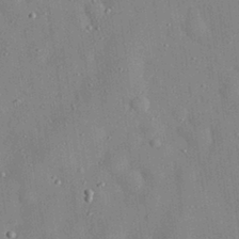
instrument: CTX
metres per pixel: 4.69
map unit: eHh
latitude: 29.1970
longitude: -74.0822
